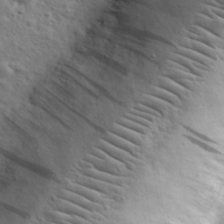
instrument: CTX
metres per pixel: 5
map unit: eHh
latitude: 31.4994
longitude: -73.6127
